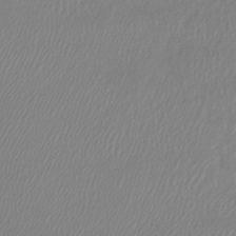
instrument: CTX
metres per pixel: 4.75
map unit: lHb
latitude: -42.0849
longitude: 81.5021
